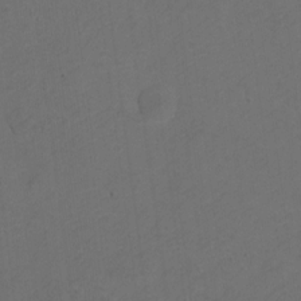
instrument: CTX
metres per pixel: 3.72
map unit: Hto
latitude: 4.5168
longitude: -32.8191
